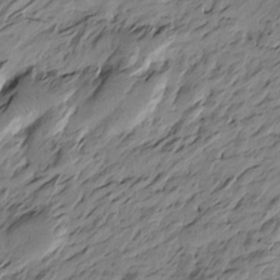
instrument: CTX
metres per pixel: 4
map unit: Htu
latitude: -5.0864
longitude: -178.3845
